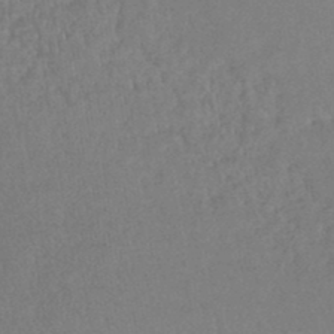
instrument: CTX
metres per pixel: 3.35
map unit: lHb
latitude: -45.3888
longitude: 58.4817
